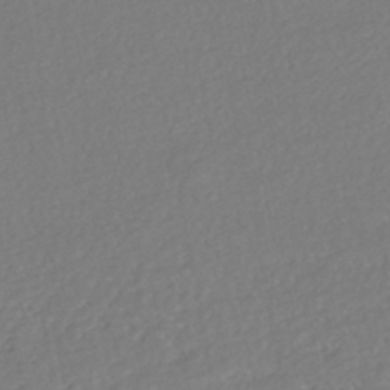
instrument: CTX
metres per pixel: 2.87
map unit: HNhu
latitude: -47.3509
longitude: 103.5399
